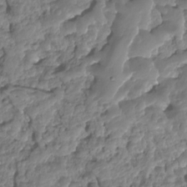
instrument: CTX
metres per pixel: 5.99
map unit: HNhu
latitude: -25.1053
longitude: 50.5763
